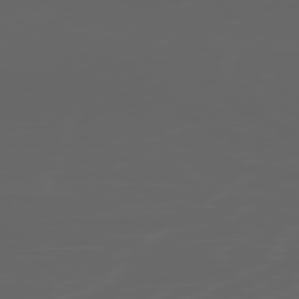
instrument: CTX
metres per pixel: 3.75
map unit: Ap
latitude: -80.0850
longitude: -71.8772
